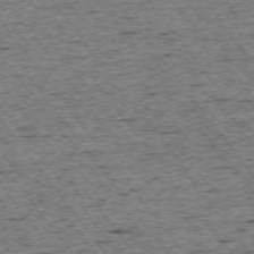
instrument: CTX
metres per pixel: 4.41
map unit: Ap
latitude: -74.3307
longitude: -87.1214
